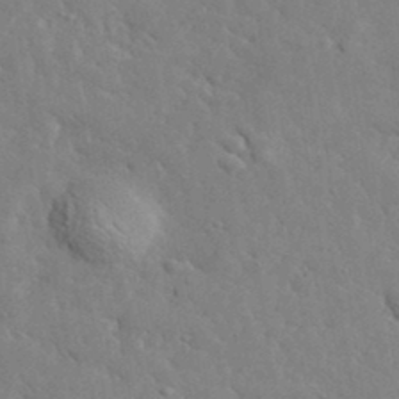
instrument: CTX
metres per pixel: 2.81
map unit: lHvf
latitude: 35.4993
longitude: -87.0458
